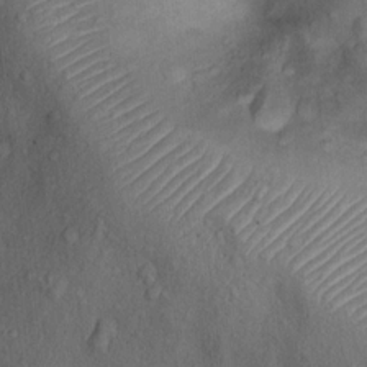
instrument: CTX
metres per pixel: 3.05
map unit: Ht
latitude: 12.5546
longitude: -39.3104
